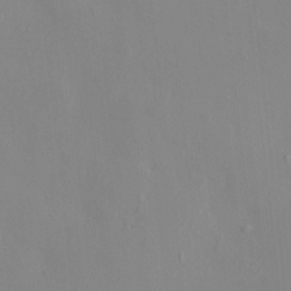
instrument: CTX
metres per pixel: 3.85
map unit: HNhu
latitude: 7.4804
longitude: 11.5777
